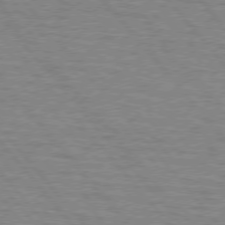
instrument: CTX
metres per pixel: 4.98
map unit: lApd
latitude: 75.8394
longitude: -75.0270
